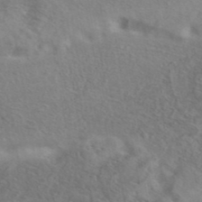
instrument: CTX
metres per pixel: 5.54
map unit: eAb
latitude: 41.0269
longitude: 104.6329
